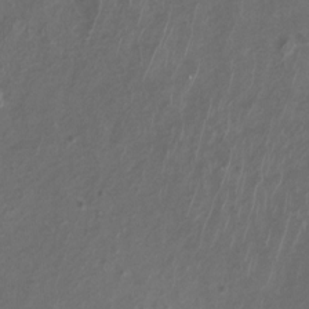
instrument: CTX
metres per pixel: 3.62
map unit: Htu
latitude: 3.1403
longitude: -21.0081
